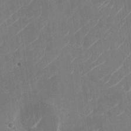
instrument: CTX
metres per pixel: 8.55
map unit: Nhu
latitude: -29.1431
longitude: -71.4237
